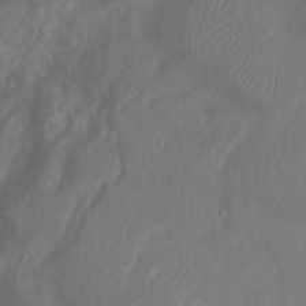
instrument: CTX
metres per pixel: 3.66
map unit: Ht
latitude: 1.7260
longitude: -20.3279
